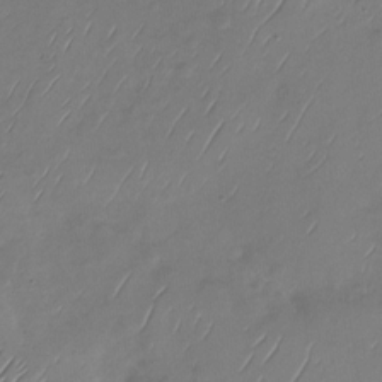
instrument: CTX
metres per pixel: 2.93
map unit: Nhu
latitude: -28.9353
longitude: -58.7624
